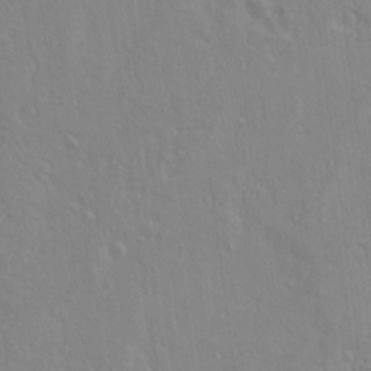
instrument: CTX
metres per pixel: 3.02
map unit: Nve
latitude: -8.6329
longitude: 174.2172
